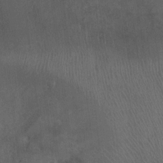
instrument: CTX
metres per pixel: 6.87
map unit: Ht
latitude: -0.9920
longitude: -17.1403
